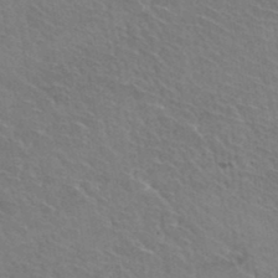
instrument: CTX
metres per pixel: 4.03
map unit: Hto
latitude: 35.0458
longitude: -45.7638
